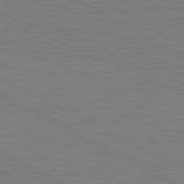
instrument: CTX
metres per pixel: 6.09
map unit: lApd
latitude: 81.2915
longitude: 151.7100
